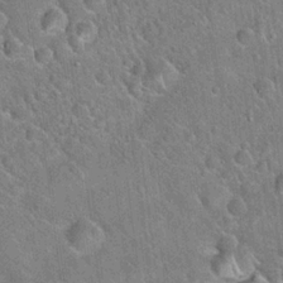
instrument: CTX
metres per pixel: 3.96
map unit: Hto
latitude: 20.2901
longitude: -51.1214
